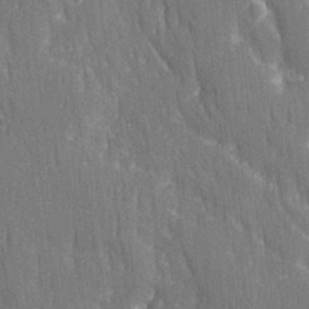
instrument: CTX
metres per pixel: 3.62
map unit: Ave
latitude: 22.7057
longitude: -134.2144
